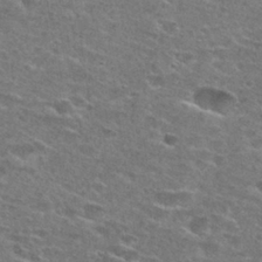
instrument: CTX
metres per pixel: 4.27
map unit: Hto
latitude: 27.7450
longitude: -47.1215
